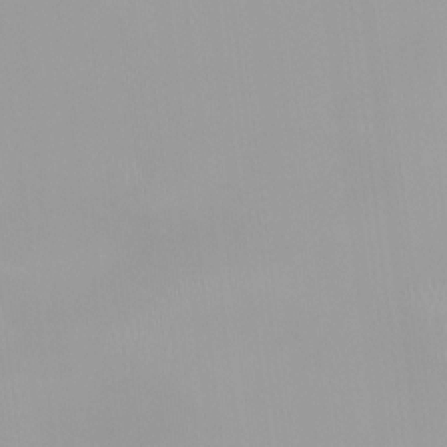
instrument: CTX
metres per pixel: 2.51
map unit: HNhu
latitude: -0.0661
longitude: -5.3482
